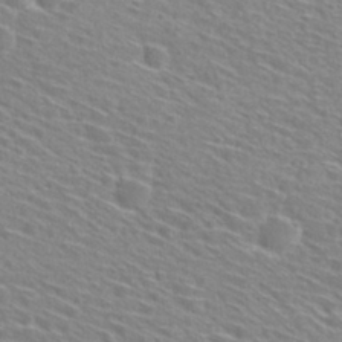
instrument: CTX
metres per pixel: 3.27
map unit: Hto
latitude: 29.0458
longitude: -46.9325
